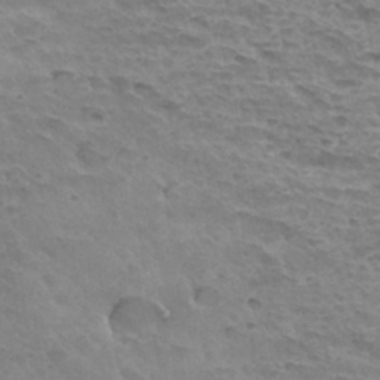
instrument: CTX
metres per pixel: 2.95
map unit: Hto
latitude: 31.8206
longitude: -40.3845
